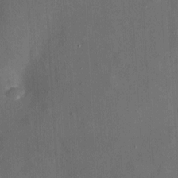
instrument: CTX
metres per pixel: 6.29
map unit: eHh
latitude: 5.2537
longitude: -69.0270
